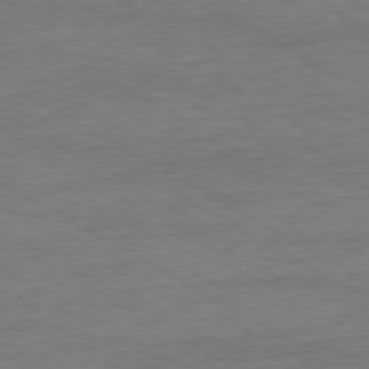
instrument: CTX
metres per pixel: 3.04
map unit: Ap
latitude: -80.5574
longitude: -87.2915
